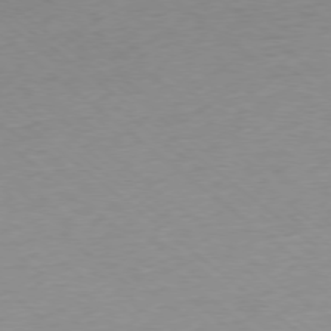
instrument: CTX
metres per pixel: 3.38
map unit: Ap
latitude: -77.9745
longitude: -95.8017
